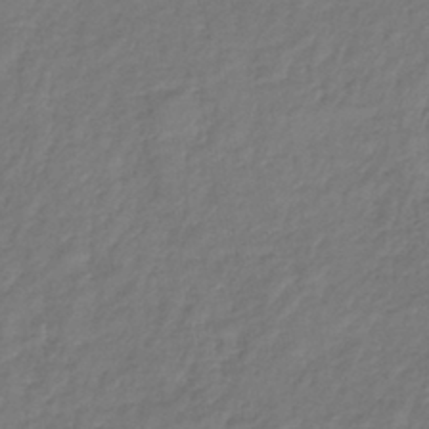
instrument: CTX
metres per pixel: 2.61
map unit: lHb
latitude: -39.5210
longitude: 73.9745
